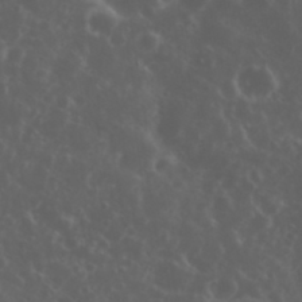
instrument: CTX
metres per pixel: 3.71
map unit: eHh
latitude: 34.7435
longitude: -59.6505
